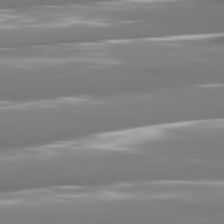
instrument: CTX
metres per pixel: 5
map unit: lApd
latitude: 81.2537
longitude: -141.3292
